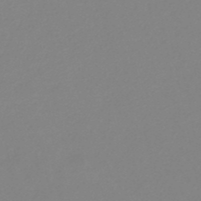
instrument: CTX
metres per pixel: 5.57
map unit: HNb
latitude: -49.3888
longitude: 58.8030
